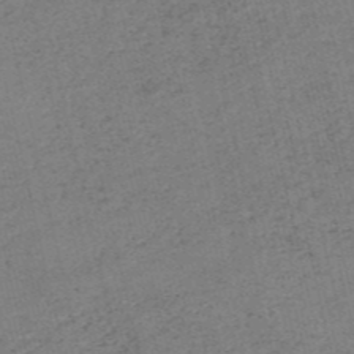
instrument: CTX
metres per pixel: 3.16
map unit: eHh
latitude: -54.3495
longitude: -89.3482
